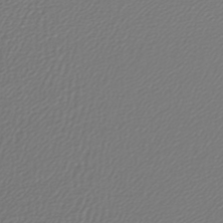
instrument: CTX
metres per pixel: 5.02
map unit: lHb
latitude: -45.8800
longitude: 71.2943
